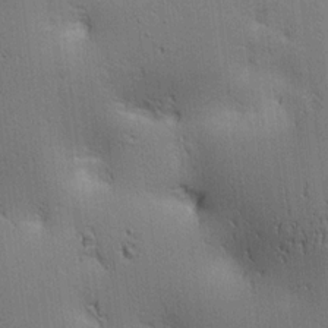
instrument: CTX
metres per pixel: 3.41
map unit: lAa
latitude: 12.8002
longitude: -107.7828
